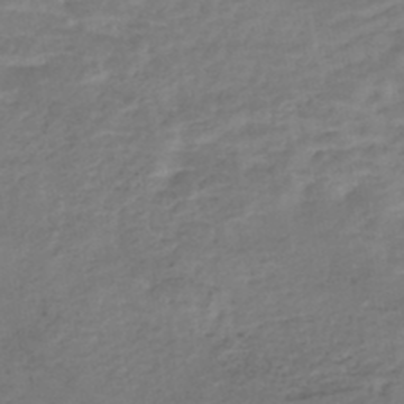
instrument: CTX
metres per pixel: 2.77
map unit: Nhe
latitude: -46.9919
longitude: 152.4062
